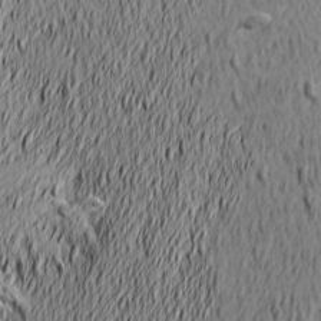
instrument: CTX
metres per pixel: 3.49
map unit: Nve
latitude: -9.3132
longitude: 173.9556
